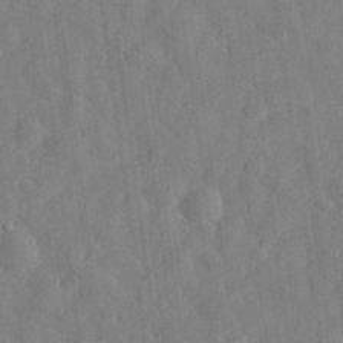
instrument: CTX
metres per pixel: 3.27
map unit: eHh
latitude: 29.8394
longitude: -76.9324
